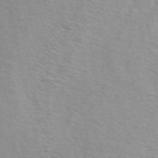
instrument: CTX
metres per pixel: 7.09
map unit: ANa
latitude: 49.8583
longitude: -73.4427
